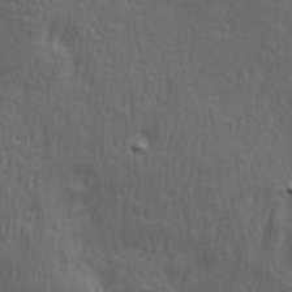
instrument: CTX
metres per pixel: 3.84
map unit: Hve
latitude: 24.4412
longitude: -96.9325
